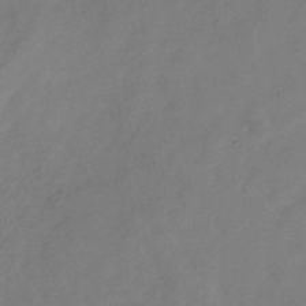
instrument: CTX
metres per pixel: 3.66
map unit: Hve
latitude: -33.7856
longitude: 90.2551
